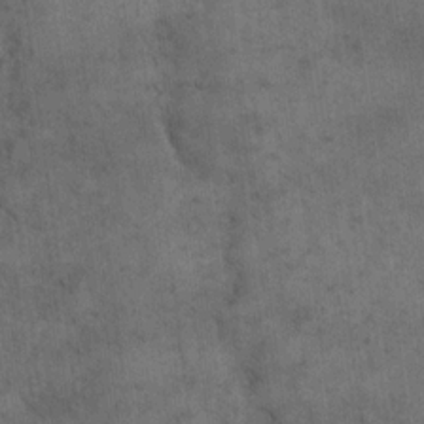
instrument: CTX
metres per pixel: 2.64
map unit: eHh
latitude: 18.2144
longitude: -63.5938
